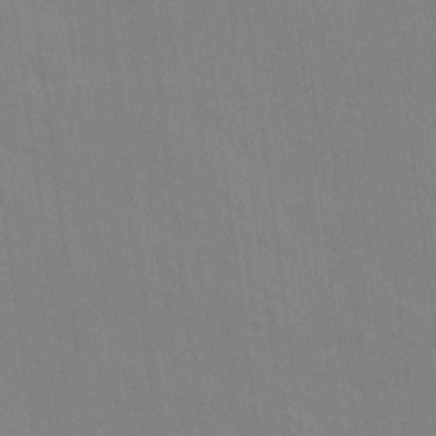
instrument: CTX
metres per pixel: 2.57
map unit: Ave
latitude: 16.4034
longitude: -138.4601
